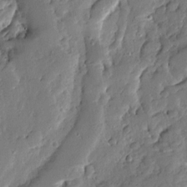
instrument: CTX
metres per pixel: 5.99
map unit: Ave
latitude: 13.0837
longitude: -135.9150
